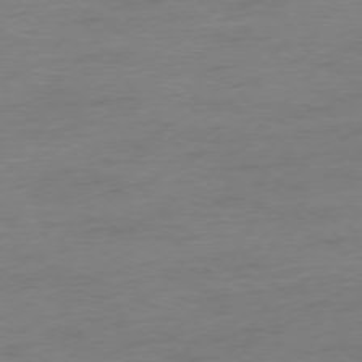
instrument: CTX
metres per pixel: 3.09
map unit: Hpe
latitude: -77.3888
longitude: -13.1592
